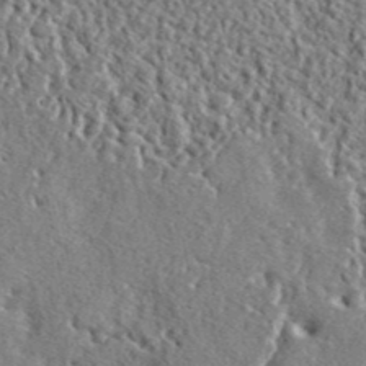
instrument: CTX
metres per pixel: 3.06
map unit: lHvf
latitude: 42.4034
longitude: -89.4427
